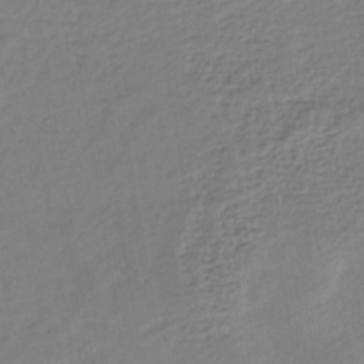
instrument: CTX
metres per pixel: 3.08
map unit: lHb
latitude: -34.1606
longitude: 64.3873
